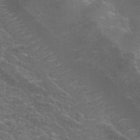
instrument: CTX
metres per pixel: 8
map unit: Nhu
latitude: 26.2523
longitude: -51.4615
